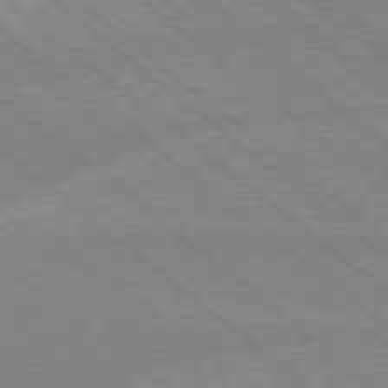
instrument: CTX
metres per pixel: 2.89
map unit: Hpe
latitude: 78.3656
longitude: -160.4034
